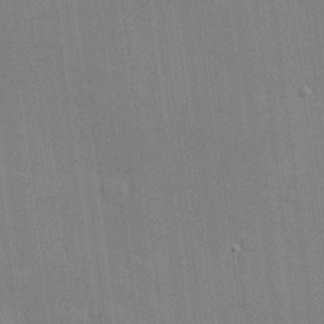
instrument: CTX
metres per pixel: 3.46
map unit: Htu
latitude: -7.2376
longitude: 175.9367
